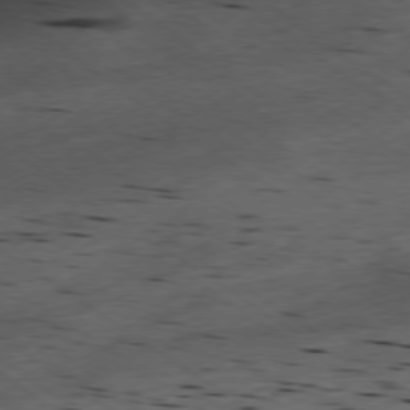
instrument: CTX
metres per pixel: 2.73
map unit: Ap
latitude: -77.5777
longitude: -71.9906
